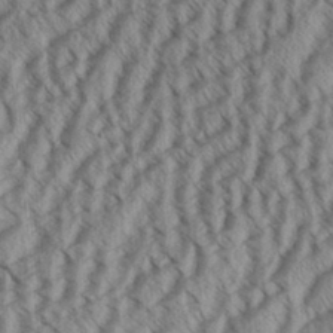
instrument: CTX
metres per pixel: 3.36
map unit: Aa
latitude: 32.8569
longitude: -137.2915
